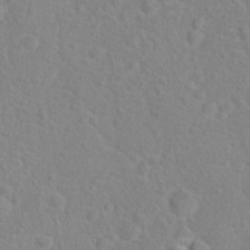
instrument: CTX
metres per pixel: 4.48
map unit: Hto
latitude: 16.7435
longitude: -41.8961
